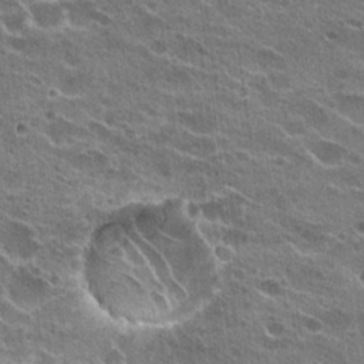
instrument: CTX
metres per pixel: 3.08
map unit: Hto
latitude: 23.6694
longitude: -42.0633
